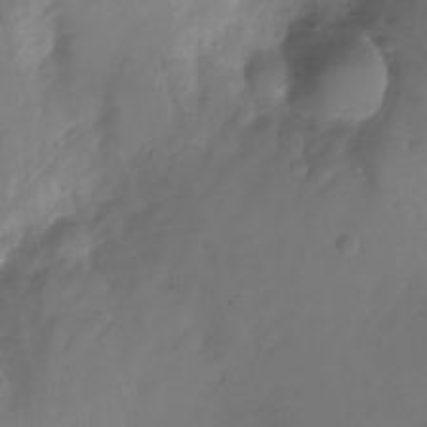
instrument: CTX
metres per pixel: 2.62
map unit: Nhu
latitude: -28.2740
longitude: -78.9136
